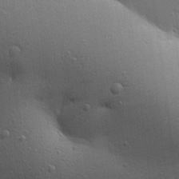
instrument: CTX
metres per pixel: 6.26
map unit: Aa
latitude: 18.1011
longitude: -141.4426
